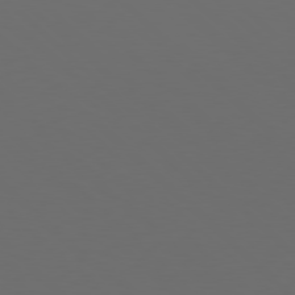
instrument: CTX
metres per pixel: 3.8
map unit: Hpe
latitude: 77.7827
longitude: -168.4223
